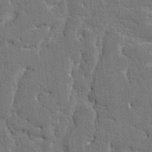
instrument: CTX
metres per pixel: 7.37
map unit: HNhu
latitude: 6.8569
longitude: -5.4237
